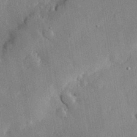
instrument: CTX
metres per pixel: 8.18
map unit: eHh
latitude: 29.6316
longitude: -79.9150
